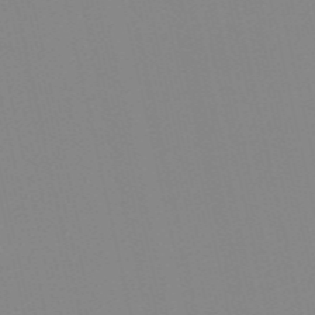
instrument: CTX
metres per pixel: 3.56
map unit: HNb
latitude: -56.2172
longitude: -42.2523
